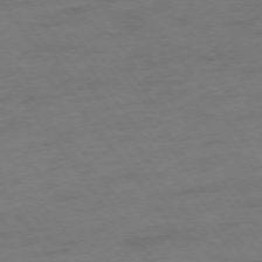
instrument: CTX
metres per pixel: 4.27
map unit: Ap
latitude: -75.2565
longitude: -73.5938
